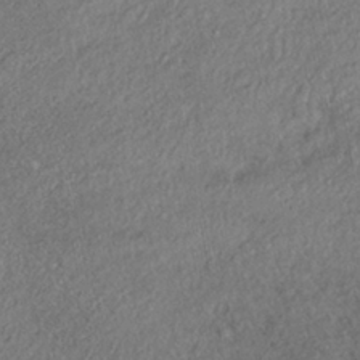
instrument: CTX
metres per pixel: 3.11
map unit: HNhu
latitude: -41.0297
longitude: 107.8612
